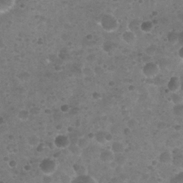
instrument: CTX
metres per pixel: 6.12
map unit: Nhu
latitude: 25.7260
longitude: -52.1578
